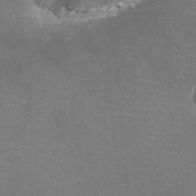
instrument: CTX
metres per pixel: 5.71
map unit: HNhu
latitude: -2.1794
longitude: -1.8961
